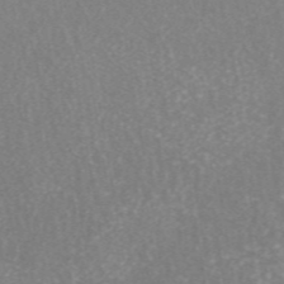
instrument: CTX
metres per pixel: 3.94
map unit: ANa
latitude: 44.8758
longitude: 25.5399
